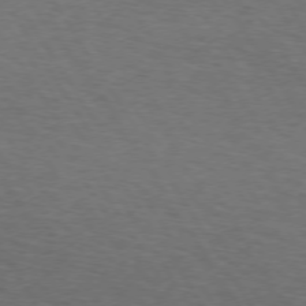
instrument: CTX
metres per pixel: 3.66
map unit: Hpe
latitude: 73.1781
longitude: -124.4412
